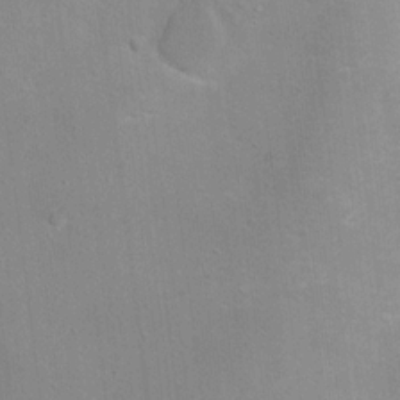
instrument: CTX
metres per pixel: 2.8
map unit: Hto
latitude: 16.5168
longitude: -37.7639
